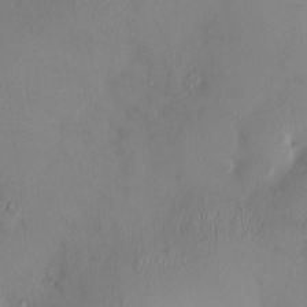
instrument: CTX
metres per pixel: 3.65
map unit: HNhu
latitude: 4.4601
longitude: -5.0269
